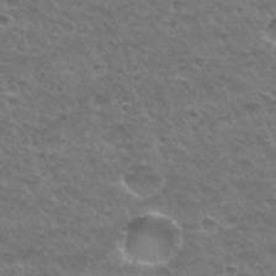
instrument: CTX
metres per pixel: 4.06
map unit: Hto
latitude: 32.4223
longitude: -48.9136
